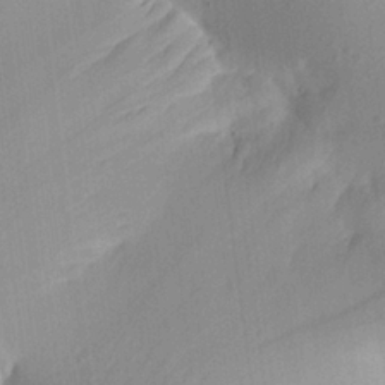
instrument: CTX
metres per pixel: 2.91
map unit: Aa
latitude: 22.1767
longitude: -147.1970
